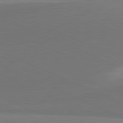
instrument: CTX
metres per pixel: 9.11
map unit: lApd
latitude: 81.7072
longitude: 150.3495
